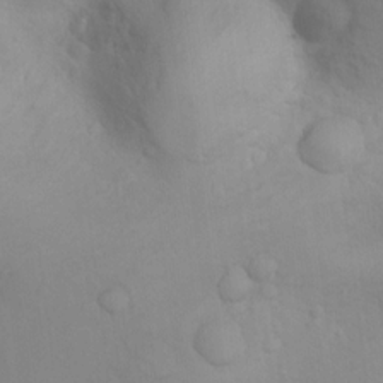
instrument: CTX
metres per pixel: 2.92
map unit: Nhu
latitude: 13.9150
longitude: -28.0822
